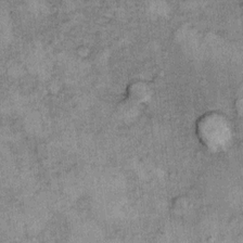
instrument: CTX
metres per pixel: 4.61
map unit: Ht
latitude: 8.9892
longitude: -39.1025
